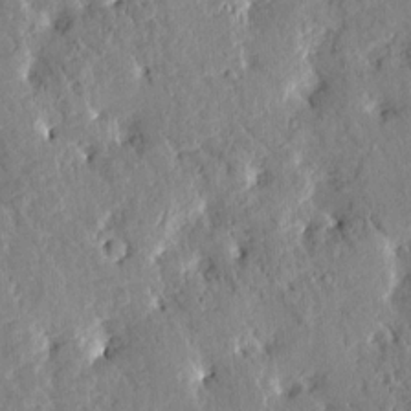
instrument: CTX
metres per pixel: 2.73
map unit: Htu
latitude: -1.5966
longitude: 175.1431
